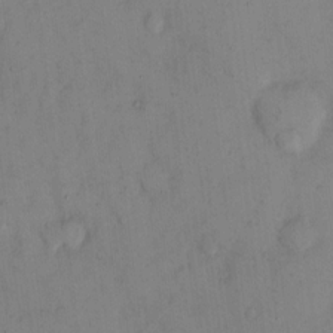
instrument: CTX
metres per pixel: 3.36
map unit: eHh
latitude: 13.3482
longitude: -61.9906
